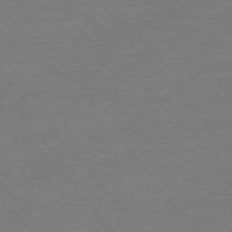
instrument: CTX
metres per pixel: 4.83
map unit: Ap
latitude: -76.9164
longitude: -95.9150
